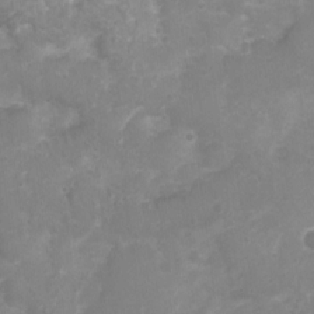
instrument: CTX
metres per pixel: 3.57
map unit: Nhu
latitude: 4.6490
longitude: -17.3293
